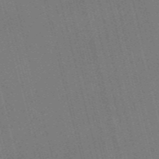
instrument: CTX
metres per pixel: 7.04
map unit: Nve
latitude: -57.9367
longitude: 62.2739
